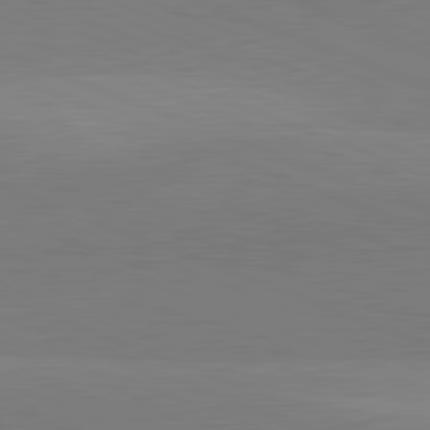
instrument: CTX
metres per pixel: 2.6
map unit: lApd
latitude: 82.0255
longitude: 136.8975
